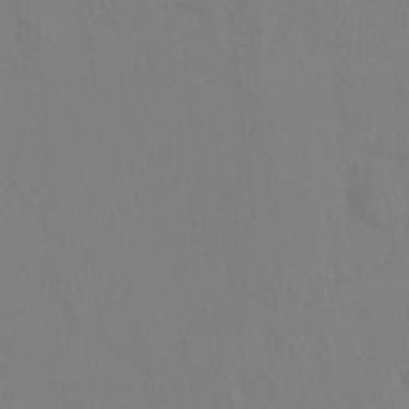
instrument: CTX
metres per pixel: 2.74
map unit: Ht
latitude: -9.4076
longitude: -35.0269
